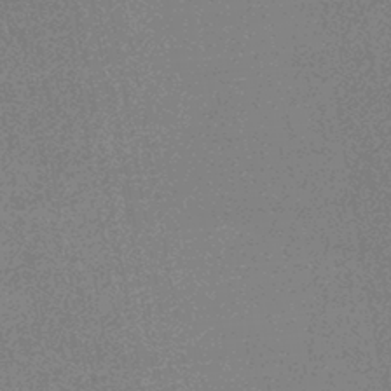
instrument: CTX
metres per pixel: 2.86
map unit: HNhu
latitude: -43.1620
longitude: 99.2754
